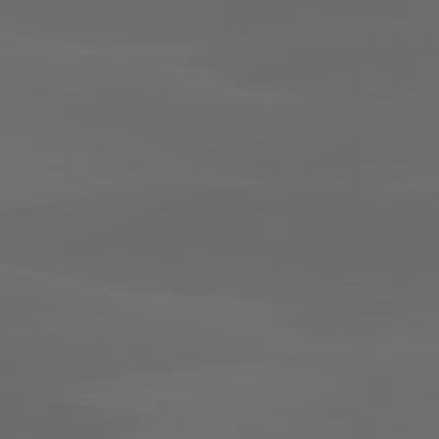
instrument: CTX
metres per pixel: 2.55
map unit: lApd
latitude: 80.0444
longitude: -94.8380
